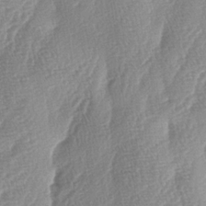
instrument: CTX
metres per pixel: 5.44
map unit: lAa
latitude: -4.9541
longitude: -130.0444
